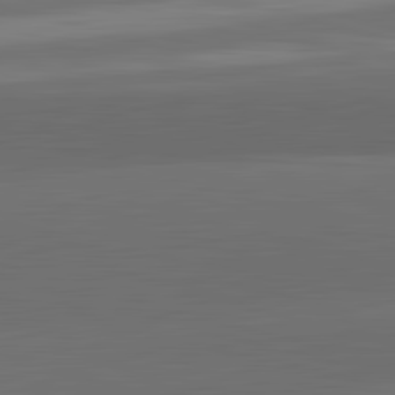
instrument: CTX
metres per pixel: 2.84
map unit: lApd
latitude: 83.4993
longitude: -132.3089
